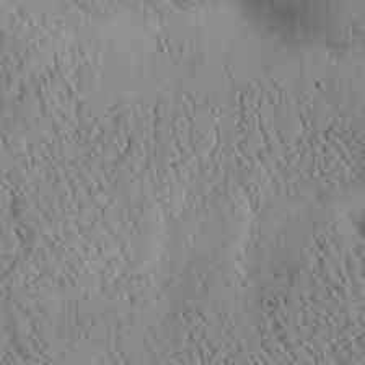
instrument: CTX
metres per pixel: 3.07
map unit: Aa
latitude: 25.1025
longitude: -133.9906
